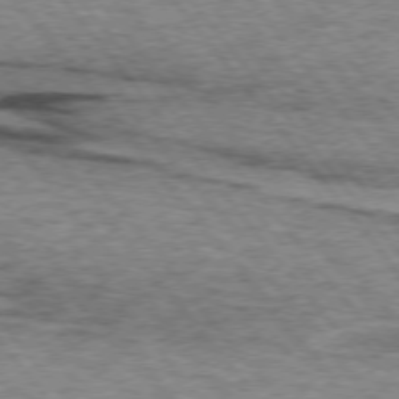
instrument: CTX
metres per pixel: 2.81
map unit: lApd
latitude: 73.9339
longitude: -77.1970
